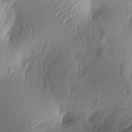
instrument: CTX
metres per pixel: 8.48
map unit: lAa
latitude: -4.0661
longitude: -126.7057
